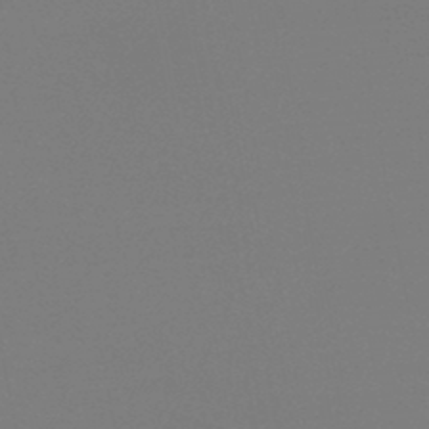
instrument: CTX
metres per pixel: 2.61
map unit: HNb
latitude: -46.1983
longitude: -44.2711
